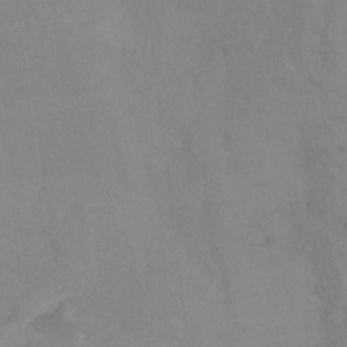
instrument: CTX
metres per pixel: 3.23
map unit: Ht
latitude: 2.3089
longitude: -34.5923
